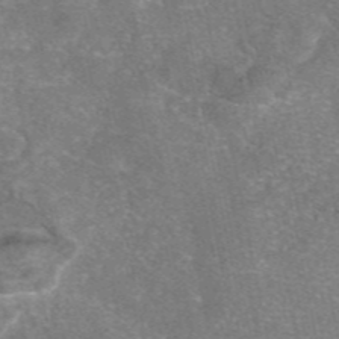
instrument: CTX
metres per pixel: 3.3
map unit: eAb
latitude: 47.2915
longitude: 105.1809
